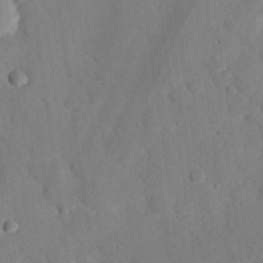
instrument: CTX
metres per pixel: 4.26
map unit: eHh
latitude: 26.9136
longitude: -79.5749
